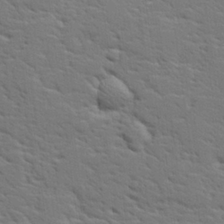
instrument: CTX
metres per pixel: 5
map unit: lHvf
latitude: 25.9717
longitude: 143.5399
